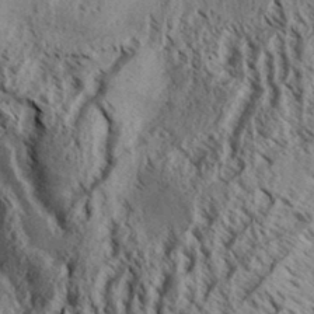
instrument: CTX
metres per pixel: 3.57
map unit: Aa
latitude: 33.1970
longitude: -137.4427
